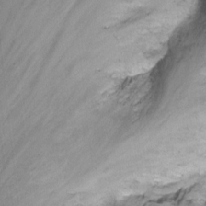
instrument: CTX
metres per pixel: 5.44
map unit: Nhu
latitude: -13.9745
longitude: -54.7057
